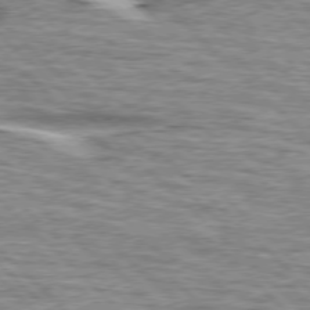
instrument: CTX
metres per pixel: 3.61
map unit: lApd
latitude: 76.5168
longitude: -79.4994
